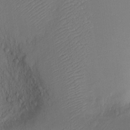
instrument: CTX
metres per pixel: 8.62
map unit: Nve
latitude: -9.8422
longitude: 173.1620
